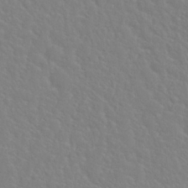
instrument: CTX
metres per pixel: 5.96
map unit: Nhu
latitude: 28.8569
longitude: -52.2145
